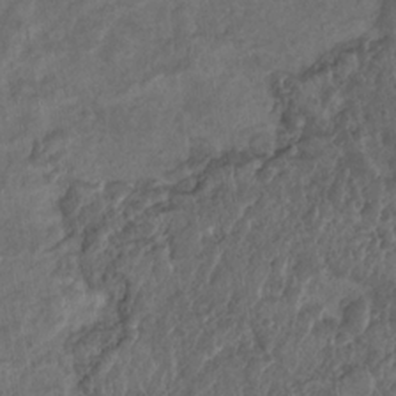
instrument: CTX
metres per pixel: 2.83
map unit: Nhu
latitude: -30.9352
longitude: -62.1200
